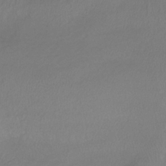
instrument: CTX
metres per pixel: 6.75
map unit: lHb
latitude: -38.1417
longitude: 70.0661
